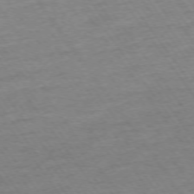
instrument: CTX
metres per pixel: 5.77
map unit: Ap
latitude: -74.8975
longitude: -84.0444
